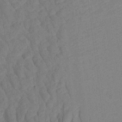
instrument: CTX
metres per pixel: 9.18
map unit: Aa
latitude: 20.9892
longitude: -140.9135
